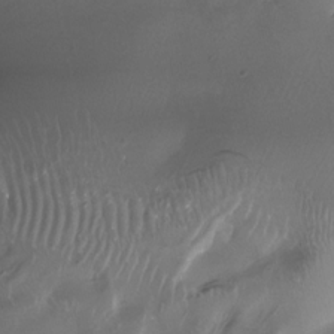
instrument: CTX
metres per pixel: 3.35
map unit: Nhu
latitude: -28.2173
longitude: -70.8758
